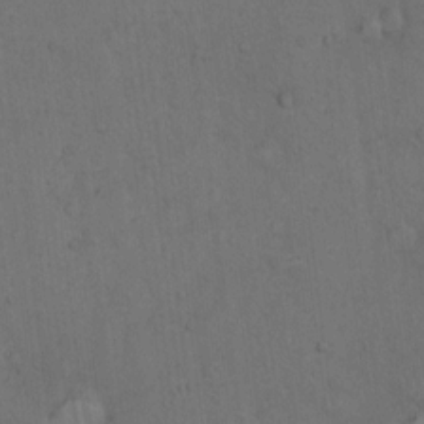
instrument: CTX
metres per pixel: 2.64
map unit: Hto
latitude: 13.7261
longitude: -56.1010
